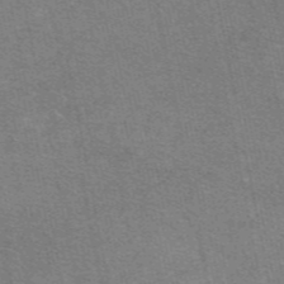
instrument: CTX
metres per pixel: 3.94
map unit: eAb
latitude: 47.6694
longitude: 114.6896
